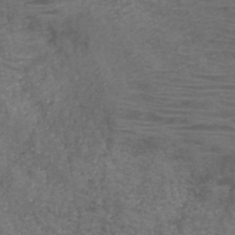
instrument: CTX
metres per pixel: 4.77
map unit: HNb
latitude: -45.8611
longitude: -46.6491
